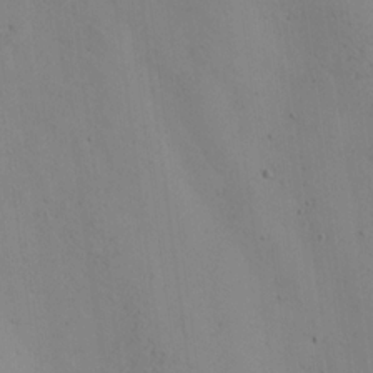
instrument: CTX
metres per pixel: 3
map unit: Aa
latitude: 20.2145
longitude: -143.7639
